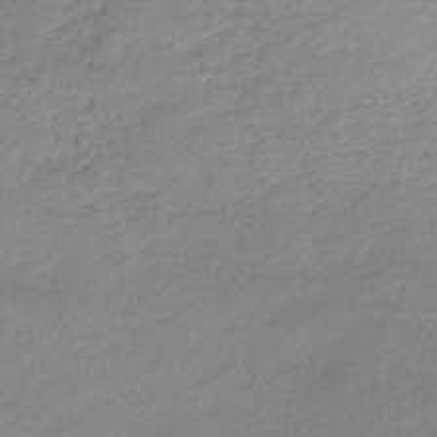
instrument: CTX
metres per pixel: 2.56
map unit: lHb
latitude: -44.4818
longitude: 59.1053
